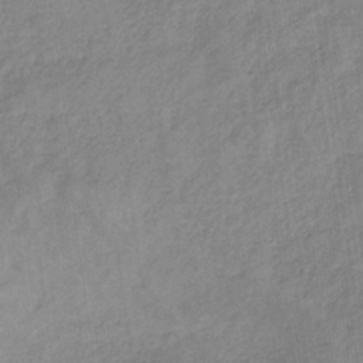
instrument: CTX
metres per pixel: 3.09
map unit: HNb
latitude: -33.3510
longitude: 59.8044
